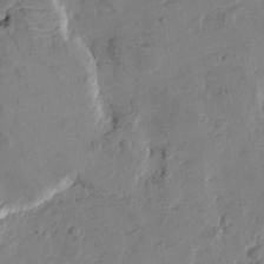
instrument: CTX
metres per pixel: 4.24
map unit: Htu
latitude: -3.3698
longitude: -176.1766
